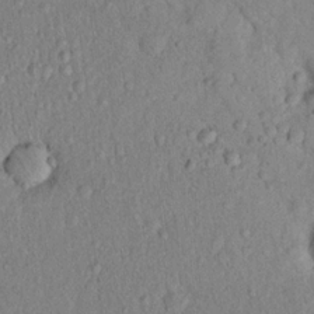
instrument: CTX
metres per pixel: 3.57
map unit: eHh
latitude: 19.2726
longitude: -62.8569
